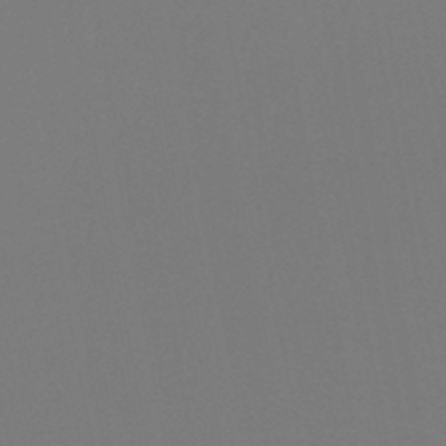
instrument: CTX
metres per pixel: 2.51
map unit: HNb
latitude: -47.0108
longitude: -42.9514
